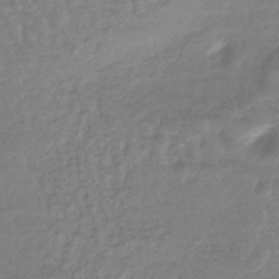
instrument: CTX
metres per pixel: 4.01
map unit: lHb
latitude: -41.7289
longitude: 66.3495
